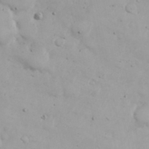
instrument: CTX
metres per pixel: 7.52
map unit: Nhu
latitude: 20.5735
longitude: -72.7058
